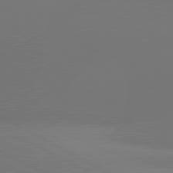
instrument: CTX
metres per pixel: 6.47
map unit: lApd
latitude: 81.2159
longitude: 147.0864
